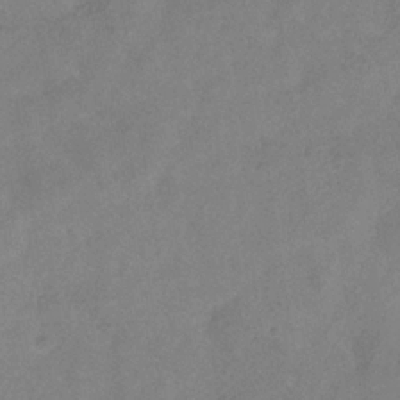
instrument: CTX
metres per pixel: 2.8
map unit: Hve
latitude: -35.5399
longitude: 88.2928
